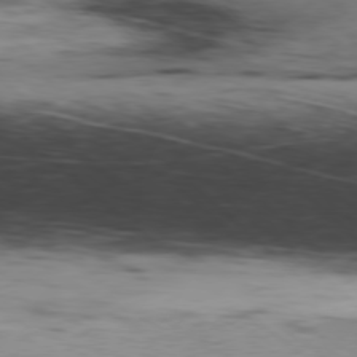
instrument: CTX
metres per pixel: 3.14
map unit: Hpe
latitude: -79.1620
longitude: 7.9556
